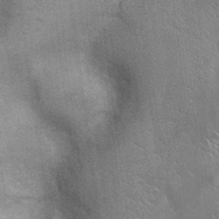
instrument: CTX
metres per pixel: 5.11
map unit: Ht
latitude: -3.7099
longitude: -15.1404
